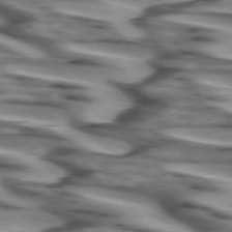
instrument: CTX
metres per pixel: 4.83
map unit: lApd
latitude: 74.4790
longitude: -58.3467
